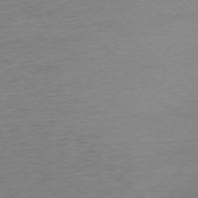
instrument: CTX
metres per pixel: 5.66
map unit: Ap
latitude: -77.1053
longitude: -91.9339
